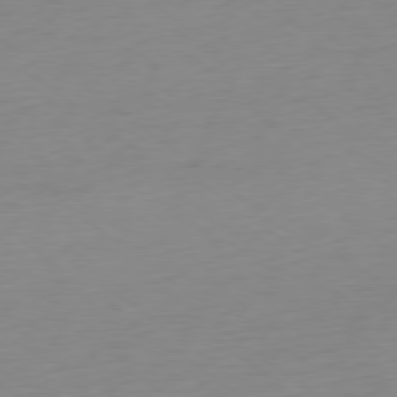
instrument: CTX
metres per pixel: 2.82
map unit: Ap
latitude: -78.6896
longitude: -65.8772
